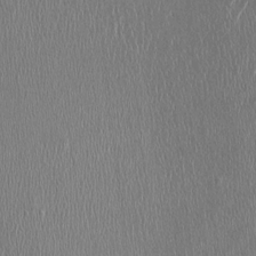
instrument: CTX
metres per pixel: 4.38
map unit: HNhu
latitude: -1.2376
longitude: -7.3860
